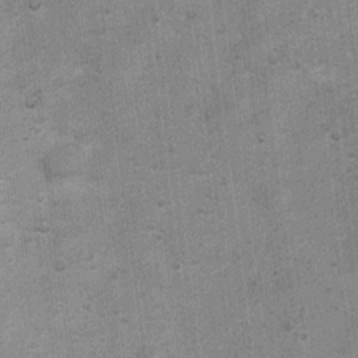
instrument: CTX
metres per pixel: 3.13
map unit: Ht
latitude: 4.0444
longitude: -22.8758
